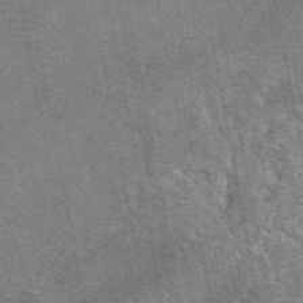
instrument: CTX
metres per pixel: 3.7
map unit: eAb
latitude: 49.0458
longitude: 116.5951
